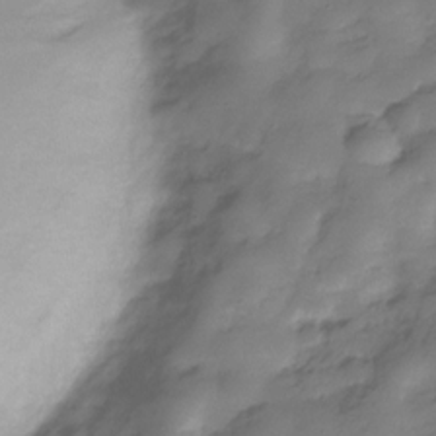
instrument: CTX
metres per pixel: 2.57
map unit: Hve
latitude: -30.2361
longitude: 91.1809
